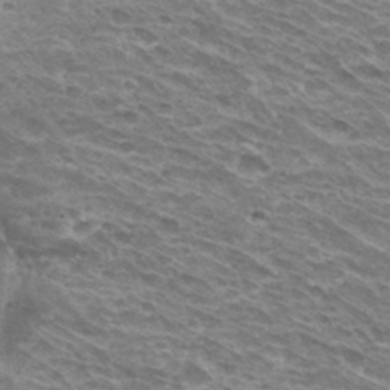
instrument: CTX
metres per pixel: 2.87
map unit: Hto
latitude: 31.8017
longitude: -42.1767
